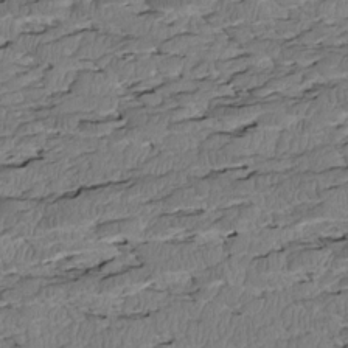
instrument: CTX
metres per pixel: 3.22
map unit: Htu
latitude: 3.0458
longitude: 149.1431
